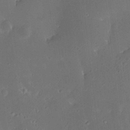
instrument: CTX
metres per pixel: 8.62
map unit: HNhu
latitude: 6.0444
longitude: 12.8030
